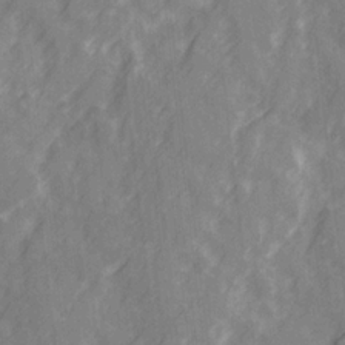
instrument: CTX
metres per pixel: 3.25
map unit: Ave
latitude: 20.2523
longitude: -131.8773
